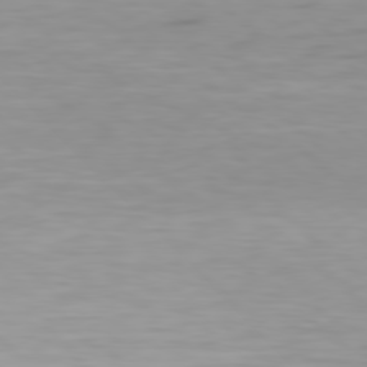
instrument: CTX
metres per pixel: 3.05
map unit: Hpe
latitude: 78.2523
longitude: -169.7450
